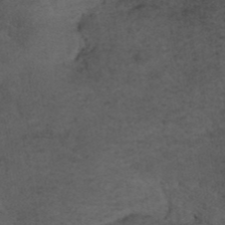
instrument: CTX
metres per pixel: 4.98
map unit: ANa
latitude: 39.5182
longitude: 21.4454
